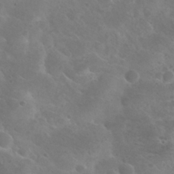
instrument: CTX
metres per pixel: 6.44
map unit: Hto
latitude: 27.4427
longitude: -38.4223
